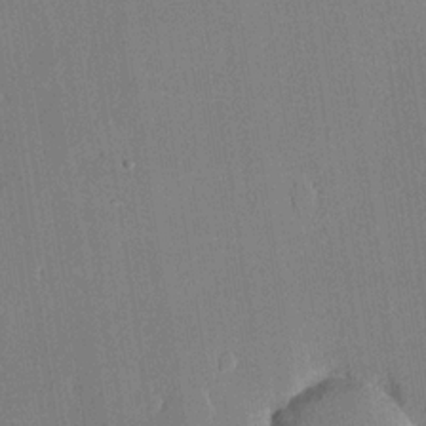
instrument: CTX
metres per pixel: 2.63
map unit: lHvf
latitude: 19.9339
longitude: 145.1809
